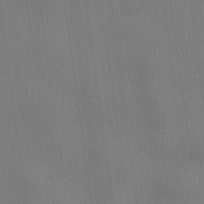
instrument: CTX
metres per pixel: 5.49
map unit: lHvf
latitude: 22.1389
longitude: 142.2739
